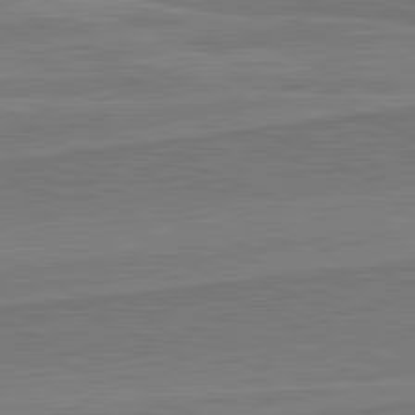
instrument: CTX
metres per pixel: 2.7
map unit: lApd
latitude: 82.1577
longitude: 142.5006
